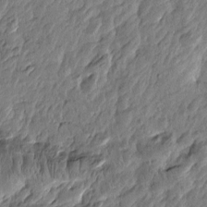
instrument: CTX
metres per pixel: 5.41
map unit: Htu
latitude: -3.8233
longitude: 179.7288
